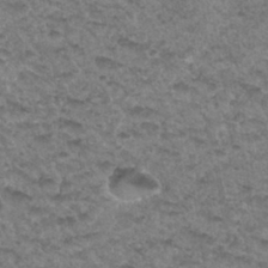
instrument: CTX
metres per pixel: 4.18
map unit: Hto
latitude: 33.4237
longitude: -48.5735
